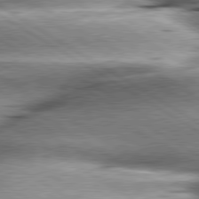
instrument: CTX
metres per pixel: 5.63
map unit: lApd
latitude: 80.2522
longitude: -142.4601
